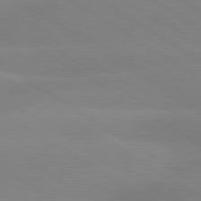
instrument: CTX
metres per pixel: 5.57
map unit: lApd
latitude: 80.1767
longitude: -152.0822
